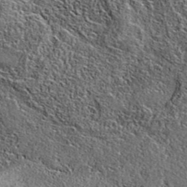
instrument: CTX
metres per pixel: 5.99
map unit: eAb
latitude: 37.0269
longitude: 109.8233
